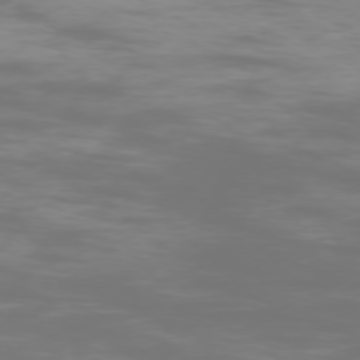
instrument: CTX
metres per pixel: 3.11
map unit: Ap
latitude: -76.6896
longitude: -81.4993
